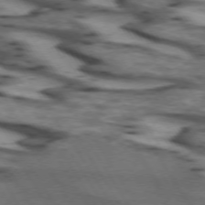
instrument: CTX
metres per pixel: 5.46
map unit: lApd
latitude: 73.0459
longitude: -57.4993
